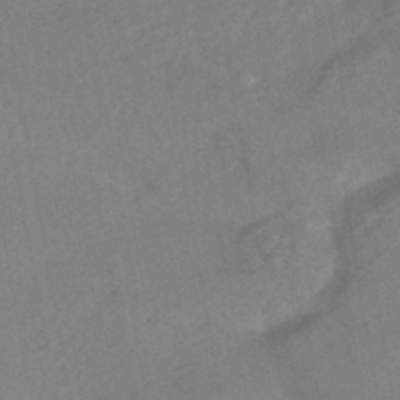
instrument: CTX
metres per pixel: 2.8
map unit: HNhu
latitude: -44.8597
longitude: 91.9745
